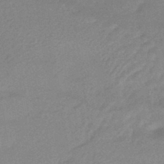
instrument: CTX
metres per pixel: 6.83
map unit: HNhu
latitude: -44.5952
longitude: 90.7275
